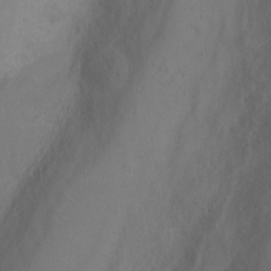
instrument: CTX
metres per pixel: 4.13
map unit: Ht
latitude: 0.7246
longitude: -32.7246
